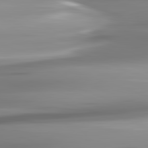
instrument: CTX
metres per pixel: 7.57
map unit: lApd
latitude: 82.1766
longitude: -143.3104
